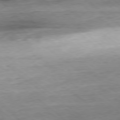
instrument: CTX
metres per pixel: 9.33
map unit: Hpe
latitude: -79.1809
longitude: 10.9920
